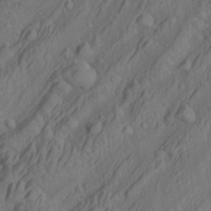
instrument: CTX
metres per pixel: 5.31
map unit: lAa
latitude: 22.6679
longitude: -137.5938
